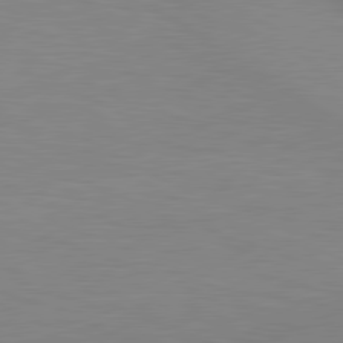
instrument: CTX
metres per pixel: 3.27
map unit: lApd
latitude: 80.2900
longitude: 132.1606
